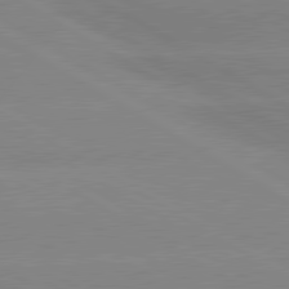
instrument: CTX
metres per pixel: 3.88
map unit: lApd
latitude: 80.5924
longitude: -152.0444
